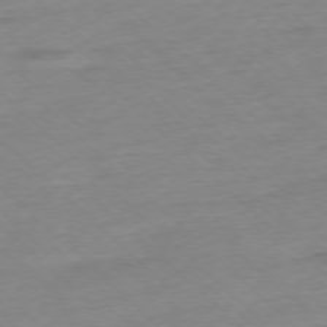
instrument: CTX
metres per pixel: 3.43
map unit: Ap
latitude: -77.4265
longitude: -97.5749
